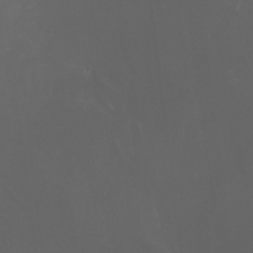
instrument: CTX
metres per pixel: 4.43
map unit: Htu
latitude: -6.4818
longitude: -68.1577
